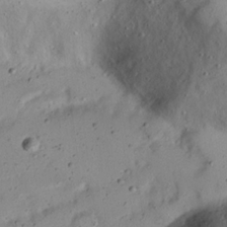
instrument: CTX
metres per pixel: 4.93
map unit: Nhu
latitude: 21.8206
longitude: -70.8569
